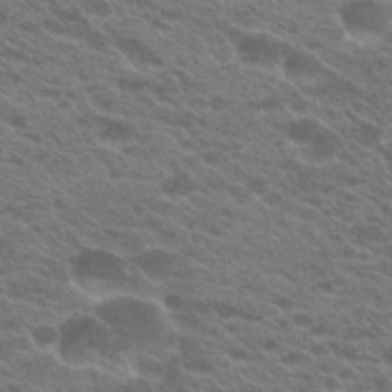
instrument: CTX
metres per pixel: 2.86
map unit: Hto
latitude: 22.7057
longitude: -37.4993
